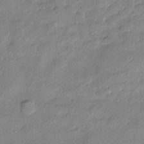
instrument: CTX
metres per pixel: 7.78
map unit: Htu
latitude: -8.9353
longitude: 176.8219
